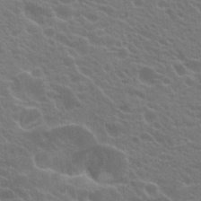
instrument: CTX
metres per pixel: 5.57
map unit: Hto
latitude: 23.4804
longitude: -35.3481
